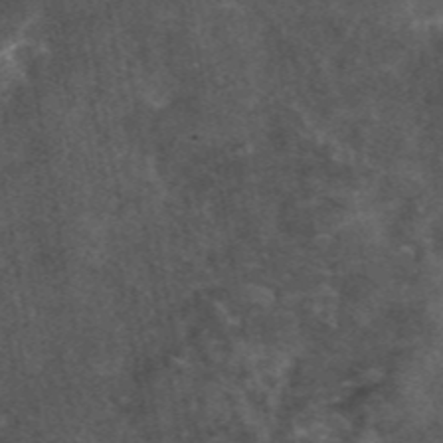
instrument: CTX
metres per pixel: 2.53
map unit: eAb
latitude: 45.4615
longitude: 122.6897
